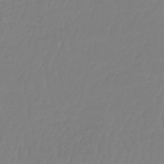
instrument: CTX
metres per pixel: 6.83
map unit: lHb
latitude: -42.1605
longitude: 67.4265
